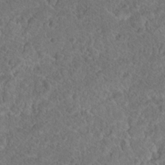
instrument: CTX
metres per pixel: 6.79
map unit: Hto
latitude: 17.5560
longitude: -37.2915
